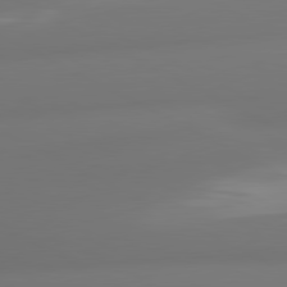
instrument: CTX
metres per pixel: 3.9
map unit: lApd
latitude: 80.8380
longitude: -164.3467
